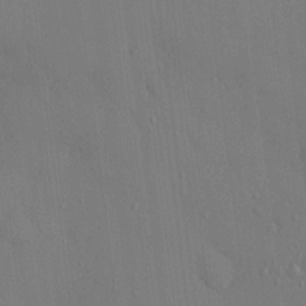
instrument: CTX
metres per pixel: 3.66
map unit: HNhu
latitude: 6.7246
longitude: 15.1620
